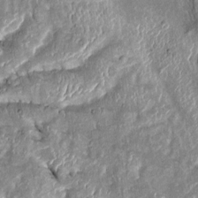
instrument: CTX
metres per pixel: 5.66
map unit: Htu
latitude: -0.0283
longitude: 148.8975
